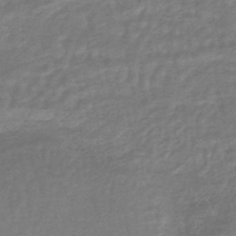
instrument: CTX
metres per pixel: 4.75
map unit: HNhu
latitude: -48.3873
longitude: 96.7841
